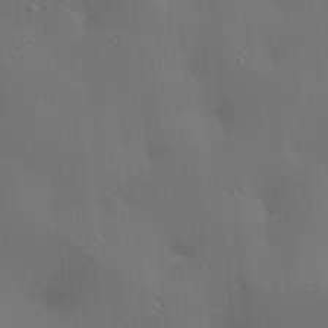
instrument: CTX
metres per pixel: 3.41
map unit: lAa
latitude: 18.4979
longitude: -139.0836
